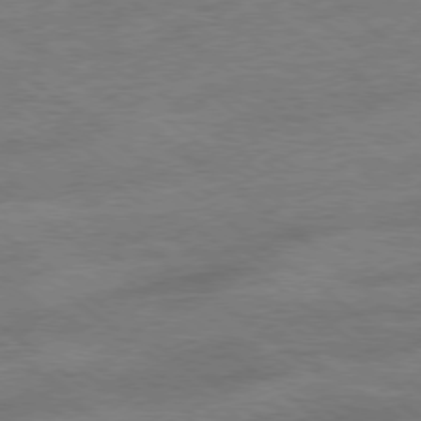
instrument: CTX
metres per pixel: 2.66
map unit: Hpe
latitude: -78.8030
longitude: -14.9325
